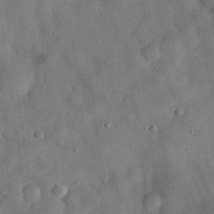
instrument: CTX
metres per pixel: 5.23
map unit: eHh
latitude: 30.5168
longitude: -71.6505
